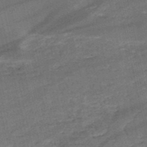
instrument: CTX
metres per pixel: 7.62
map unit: HNb
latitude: -51.1242
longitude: -41.0458
